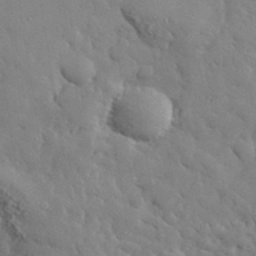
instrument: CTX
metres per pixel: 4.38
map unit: lHvf
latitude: 34.7057
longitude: -86.8947
